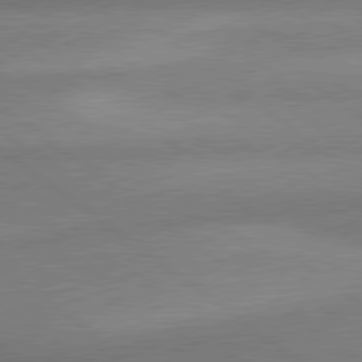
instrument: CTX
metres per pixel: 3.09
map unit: lApd
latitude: 79.9528
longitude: -167.0458
